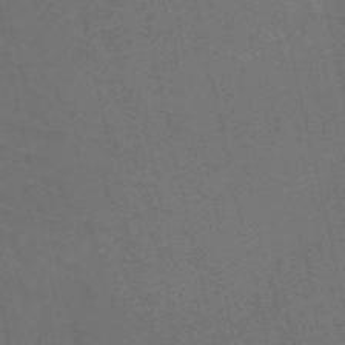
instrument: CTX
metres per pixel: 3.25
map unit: HNb
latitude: -50.2550
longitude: -47.9150
